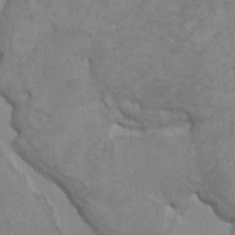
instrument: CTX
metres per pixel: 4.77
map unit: HNhu
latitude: 3.3104
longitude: -3.0836
